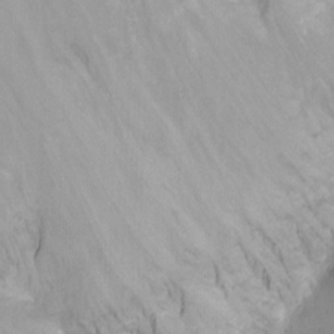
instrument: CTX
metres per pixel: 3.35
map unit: Ht
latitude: -8.8597
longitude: -39.1970
